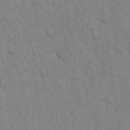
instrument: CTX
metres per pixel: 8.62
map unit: eHh
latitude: 19.0836
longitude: -62.0444
